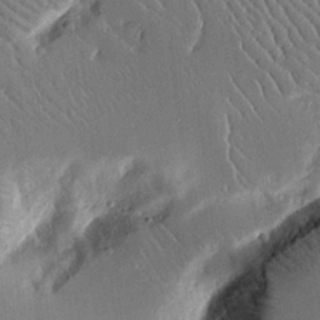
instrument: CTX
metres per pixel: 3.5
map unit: Aa
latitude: 12.9514
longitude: -126.3090
